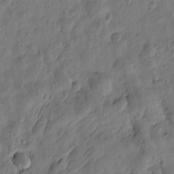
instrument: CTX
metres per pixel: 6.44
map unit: Htu
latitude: 0.0633
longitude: -176.1200
